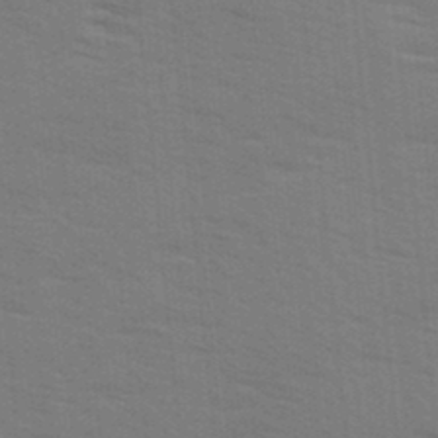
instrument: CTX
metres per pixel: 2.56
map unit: Ave
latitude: 14.5168
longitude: -102.7624
